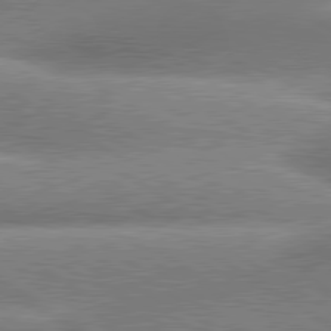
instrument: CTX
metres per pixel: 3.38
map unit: lApd
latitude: 80.8191
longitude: -161.4048
